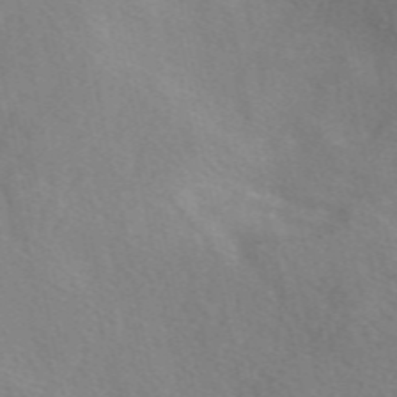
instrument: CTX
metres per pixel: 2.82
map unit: eAb
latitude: 49.6127
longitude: 118.2362
